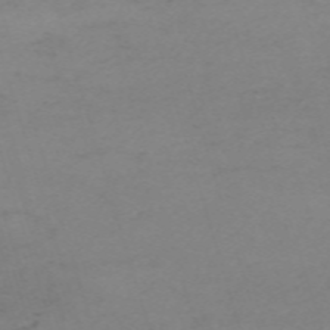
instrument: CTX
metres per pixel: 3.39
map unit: eHh
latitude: -61.6722
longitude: 51.2187
